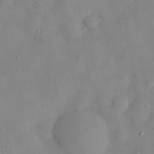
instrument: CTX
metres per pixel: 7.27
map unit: eHh
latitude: 29.9150
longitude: -72.5168
